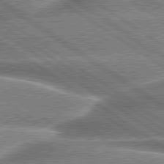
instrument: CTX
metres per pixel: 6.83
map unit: lApd
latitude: 79.7450
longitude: -135.9528
